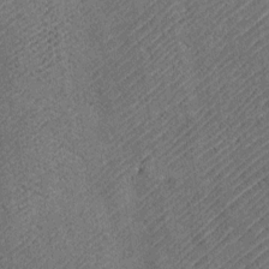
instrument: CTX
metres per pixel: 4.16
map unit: Htu
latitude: -7.2187
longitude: 155.8233
